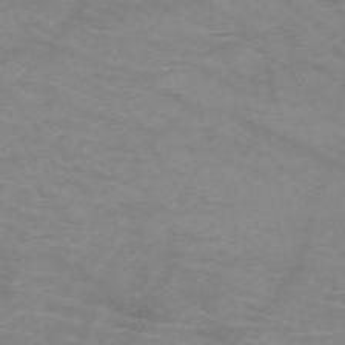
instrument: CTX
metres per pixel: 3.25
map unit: HNb
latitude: -50.1795
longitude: -46.6869
